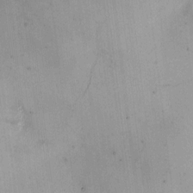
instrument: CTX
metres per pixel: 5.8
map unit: HNhu
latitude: 10.4790
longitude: 9.4265
